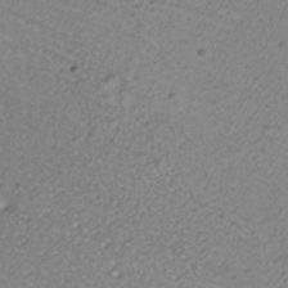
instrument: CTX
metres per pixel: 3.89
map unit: ANa
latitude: -36.2739
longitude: 94.8597
